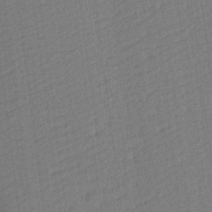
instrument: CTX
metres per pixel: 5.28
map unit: Aa
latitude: 17.7828
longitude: -142.9703
